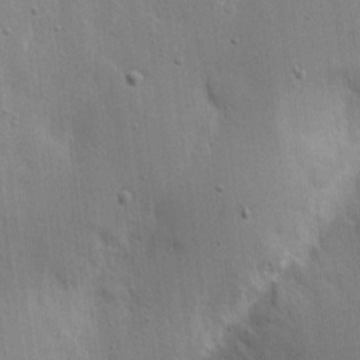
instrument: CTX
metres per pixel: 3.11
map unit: eHh
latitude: 7.2537
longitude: -72.2523
